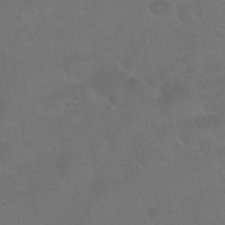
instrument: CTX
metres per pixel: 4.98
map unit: Nhu
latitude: 24.4978
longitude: -51.3481
